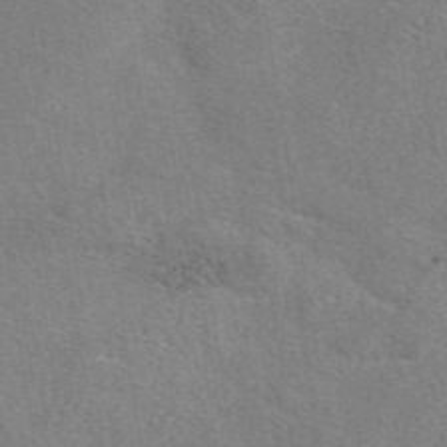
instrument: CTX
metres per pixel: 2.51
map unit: eAb
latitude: 49.5938
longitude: 115.1242
